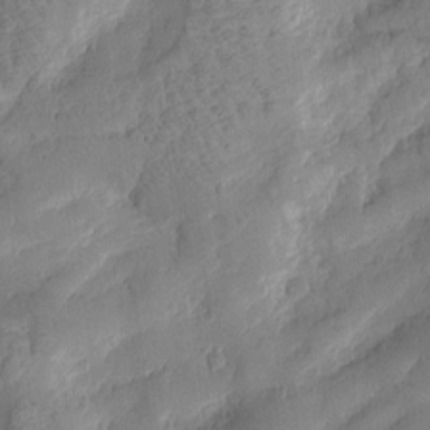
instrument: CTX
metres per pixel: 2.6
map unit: Htu
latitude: -2.2172
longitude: -176.6301
